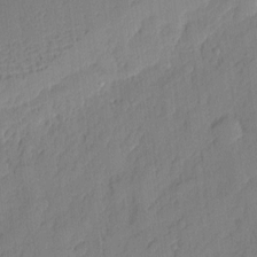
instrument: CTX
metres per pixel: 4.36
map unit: eHh
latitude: 5.4048
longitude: -75.9150
